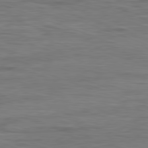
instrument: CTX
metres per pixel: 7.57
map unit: Ap
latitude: -82.1795
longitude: -79.8017
